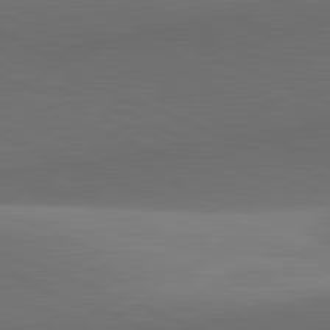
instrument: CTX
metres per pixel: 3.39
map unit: lApd
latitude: 81.9150
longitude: 132.7464
